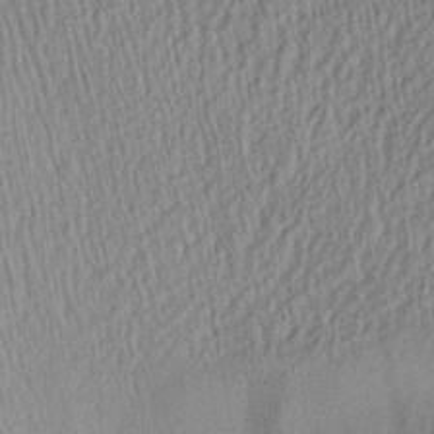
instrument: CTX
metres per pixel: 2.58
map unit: Aa
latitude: 28.2522
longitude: -137.6694
